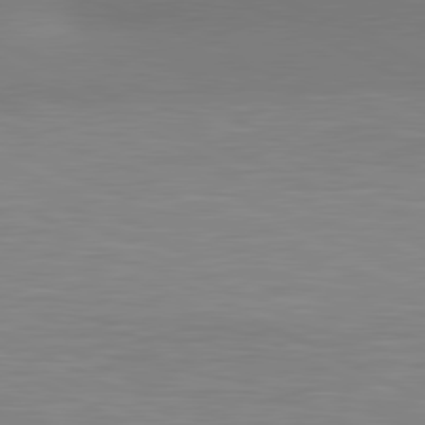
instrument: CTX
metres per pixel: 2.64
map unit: lApd
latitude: 80.7057
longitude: 131.7855
